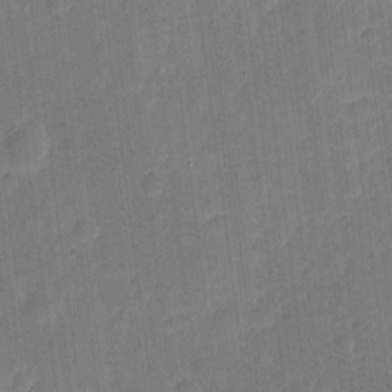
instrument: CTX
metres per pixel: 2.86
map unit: eHh
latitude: 4.2711
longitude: -73.1215
